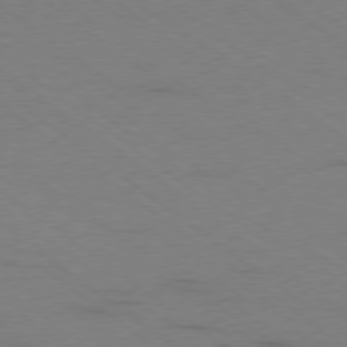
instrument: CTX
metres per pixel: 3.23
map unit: Ap
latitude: -79.4076
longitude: -99.8772
